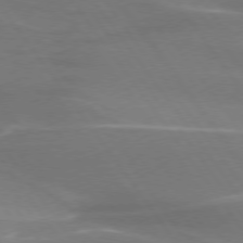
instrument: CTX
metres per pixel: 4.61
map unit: lApd
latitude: 75.0081
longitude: -61.9528
